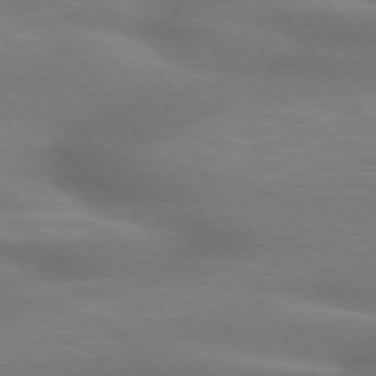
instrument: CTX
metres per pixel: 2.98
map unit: lApd
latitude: 75.3671
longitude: -60.1955
